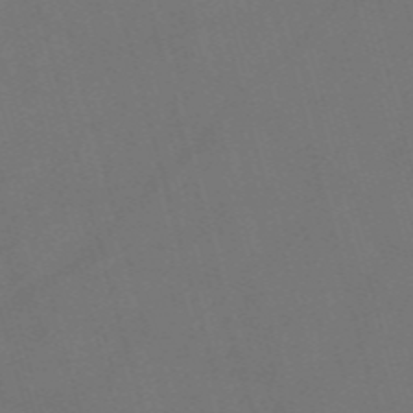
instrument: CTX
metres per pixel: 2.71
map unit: Nve
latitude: -59.1998
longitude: 62.3495
